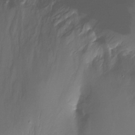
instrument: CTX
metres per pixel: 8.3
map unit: Nhu
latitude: -11.7100
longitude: -47.1781
